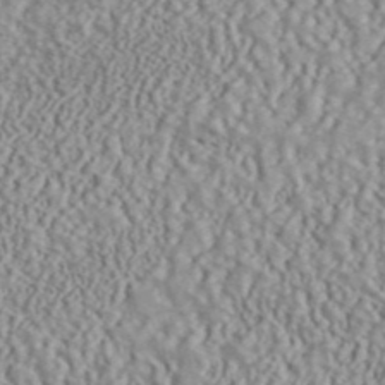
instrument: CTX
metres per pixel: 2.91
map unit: ANa
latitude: 45.5182
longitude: 36.7085
